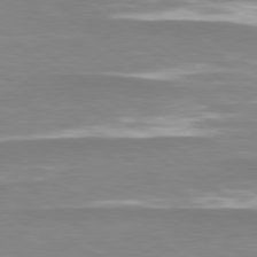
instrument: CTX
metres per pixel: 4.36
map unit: lApd
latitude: 78.7058
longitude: -47.2726
